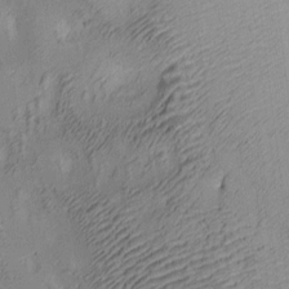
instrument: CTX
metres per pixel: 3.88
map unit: lAa
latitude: 4.4979
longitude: -115.6882
